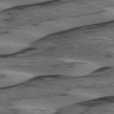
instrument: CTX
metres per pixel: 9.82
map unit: lApd
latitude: 75.6694
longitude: -78.7435
